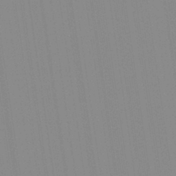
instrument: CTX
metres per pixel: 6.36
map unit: Aa
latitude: 32.1200
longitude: -142.6680
